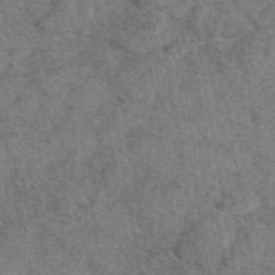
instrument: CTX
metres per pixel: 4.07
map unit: eAb
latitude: 48.4979
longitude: 109.1053
